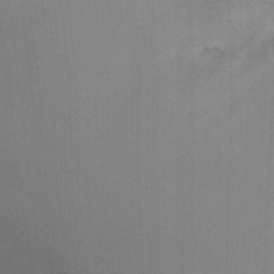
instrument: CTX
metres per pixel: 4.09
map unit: Ht
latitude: -2.9919
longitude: -27.3293
